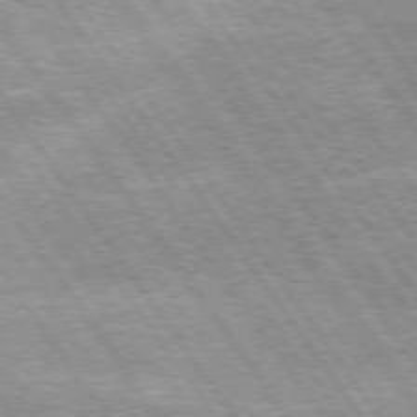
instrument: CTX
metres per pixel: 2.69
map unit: Hpe
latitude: 74.5735
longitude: -151.1592
